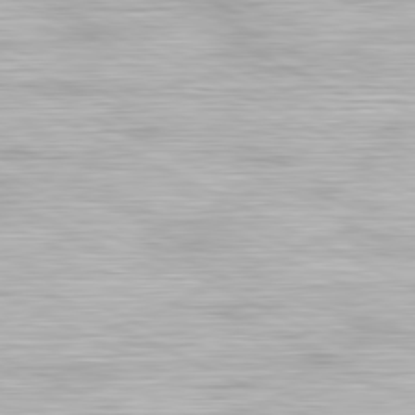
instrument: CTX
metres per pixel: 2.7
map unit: Hpe
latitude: -81.5210
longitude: 17.9556
